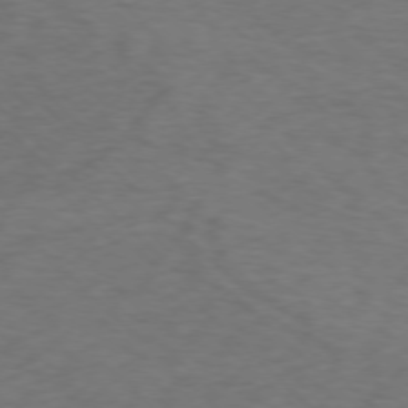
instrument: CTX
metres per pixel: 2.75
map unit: Ap
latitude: -76.0850
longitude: -78.3090
